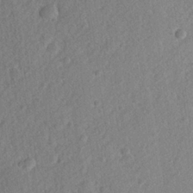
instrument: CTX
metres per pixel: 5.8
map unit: lHvf
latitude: 23.5749
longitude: 144.2551
